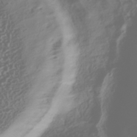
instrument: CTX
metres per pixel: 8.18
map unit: HNhu
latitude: -42.4817
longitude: 106.1039
